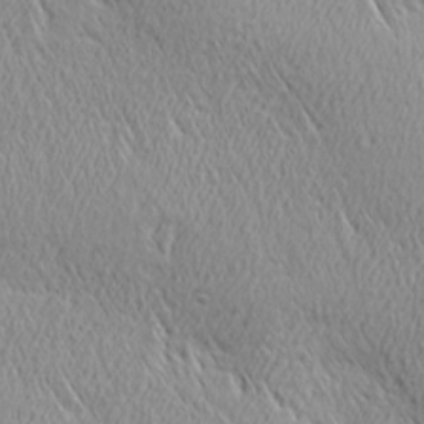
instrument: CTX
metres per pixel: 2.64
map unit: Ave
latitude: 22.0633
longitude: -136.1389
